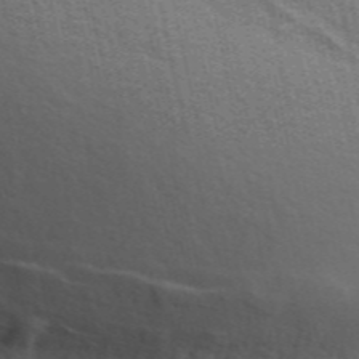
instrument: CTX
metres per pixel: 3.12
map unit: ANa
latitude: 49.4426
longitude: -76.1011
